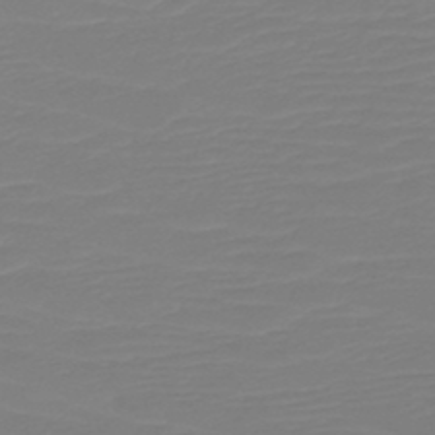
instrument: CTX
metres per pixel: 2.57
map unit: HNb
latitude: -49.1054
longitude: -51.6127
